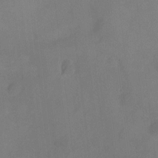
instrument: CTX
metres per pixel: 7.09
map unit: Ht
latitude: -10.6330
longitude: -39.1970
